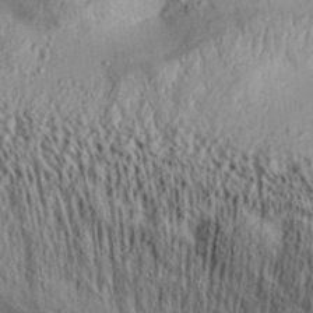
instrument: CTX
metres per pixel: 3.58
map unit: Aa
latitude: 32.0822
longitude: -134.3278
